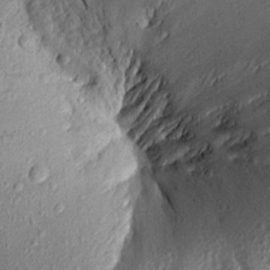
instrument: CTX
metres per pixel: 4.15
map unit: Aa
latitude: 16.8569
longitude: -146.9325
